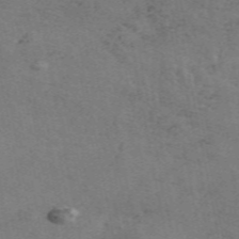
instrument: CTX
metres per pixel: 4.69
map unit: ANa
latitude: 50.2144
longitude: -81.0269
